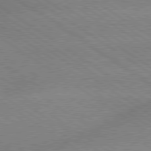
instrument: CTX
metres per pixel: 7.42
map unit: lApd
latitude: 79.2915
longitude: -152.3845
